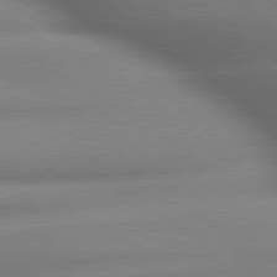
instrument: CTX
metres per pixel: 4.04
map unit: lApd
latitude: 79.6505
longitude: -163.7828
